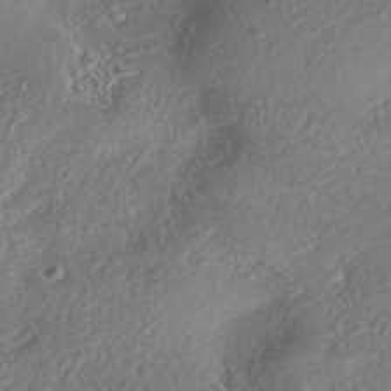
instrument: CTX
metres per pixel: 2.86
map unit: eHh
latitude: -42.8974
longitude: 121.8233
